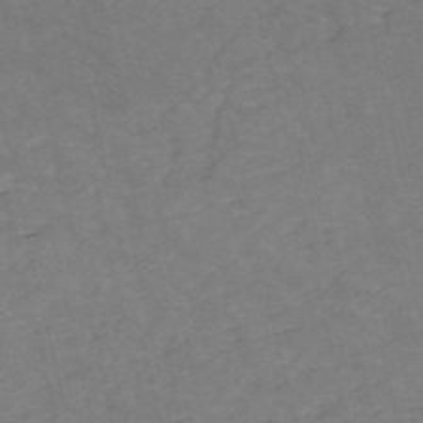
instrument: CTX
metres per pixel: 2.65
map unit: HNb
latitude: -54.4629
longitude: -47.7261
